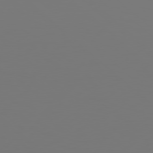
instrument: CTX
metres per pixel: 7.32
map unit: Hpe
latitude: 78.4601
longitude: -173.5938
